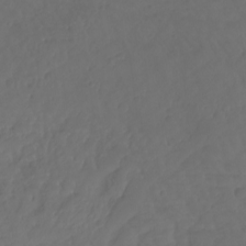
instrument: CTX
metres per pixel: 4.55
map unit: Aa
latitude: -10.7463
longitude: -68.8191
